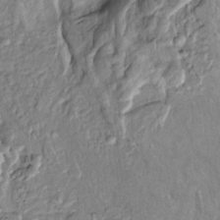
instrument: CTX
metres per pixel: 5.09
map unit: Htu
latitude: -6.0850
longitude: 153.7288
